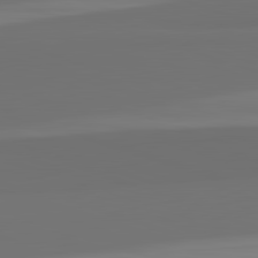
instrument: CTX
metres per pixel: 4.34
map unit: lApd
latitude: 82.7246
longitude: 166.4251
